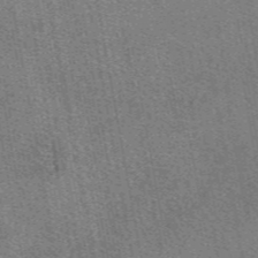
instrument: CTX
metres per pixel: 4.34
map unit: eAb
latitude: 48.6868
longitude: 114.9164
